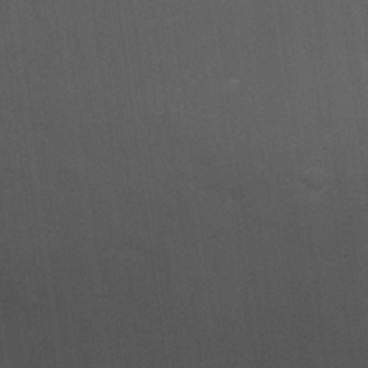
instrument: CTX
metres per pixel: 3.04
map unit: Hto
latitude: 25.5938
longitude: -45.0647
